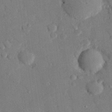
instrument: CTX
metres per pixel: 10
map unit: eHh
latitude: 27.1970
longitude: -80.7624
